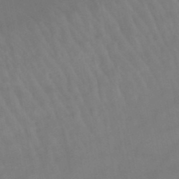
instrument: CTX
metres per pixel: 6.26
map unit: lHb
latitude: -47.5966
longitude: 75.4455
